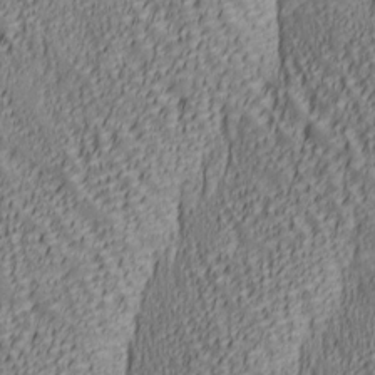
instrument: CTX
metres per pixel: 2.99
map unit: lAa
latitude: 6.6868
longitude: -116.4223
